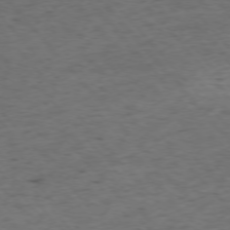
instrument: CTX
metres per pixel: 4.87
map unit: Ap
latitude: -76.0850
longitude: -62.0822
